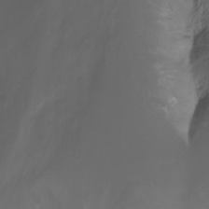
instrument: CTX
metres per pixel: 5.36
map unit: Nhu
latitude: -13.4266
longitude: -63.0270
